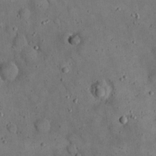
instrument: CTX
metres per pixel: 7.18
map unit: eHh
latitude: 20.1578
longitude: -61.1781
